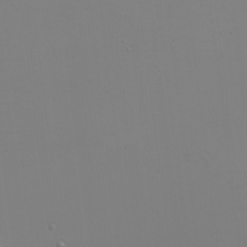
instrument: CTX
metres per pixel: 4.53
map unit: eHh
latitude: -5.3509
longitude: -83.6504
